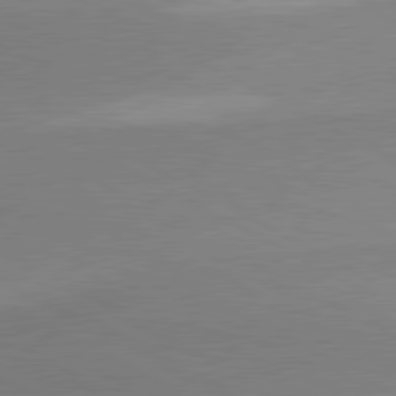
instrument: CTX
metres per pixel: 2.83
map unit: lApd
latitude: 80.3278
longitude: 167.5777
